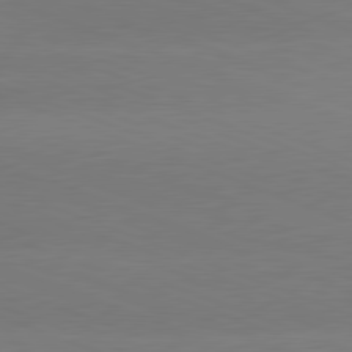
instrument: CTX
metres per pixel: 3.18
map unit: lApd
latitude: 81.1403
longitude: -131.8395
